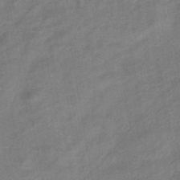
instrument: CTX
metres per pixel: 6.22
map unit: eHb
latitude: -42.9163
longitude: 83.5399
